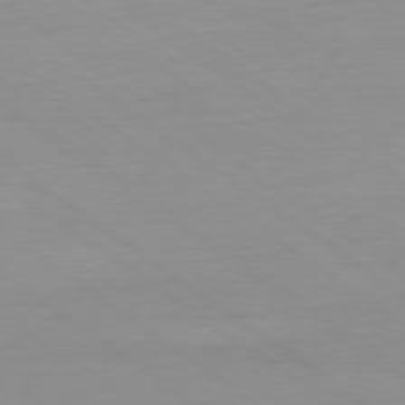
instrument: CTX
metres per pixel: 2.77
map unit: Ap
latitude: -79.5588
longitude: -55.8961
